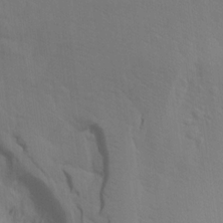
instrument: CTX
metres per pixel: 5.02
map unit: Aa
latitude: 15.5749
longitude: -143.6127
